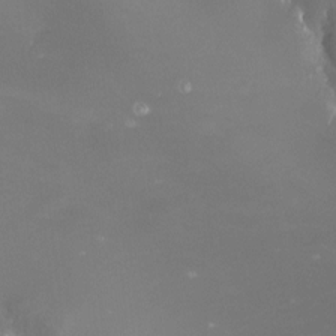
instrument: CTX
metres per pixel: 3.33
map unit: Nhu
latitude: -8.0283
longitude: -73.2726
